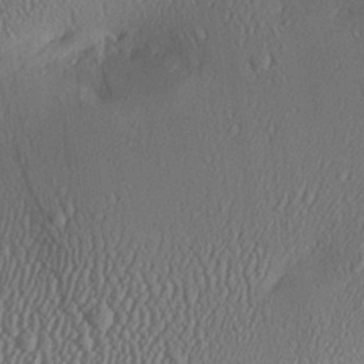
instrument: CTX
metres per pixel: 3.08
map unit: Aa
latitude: 24.3278
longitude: -135.3103
